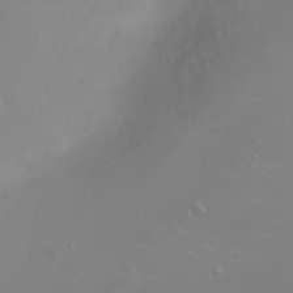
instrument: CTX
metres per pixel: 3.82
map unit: eHh
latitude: 1.1970
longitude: -54.7435
